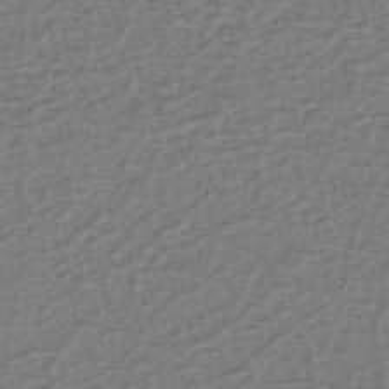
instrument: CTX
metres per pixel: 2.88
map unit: eHh
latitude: -40.0094
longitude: -28.4790
